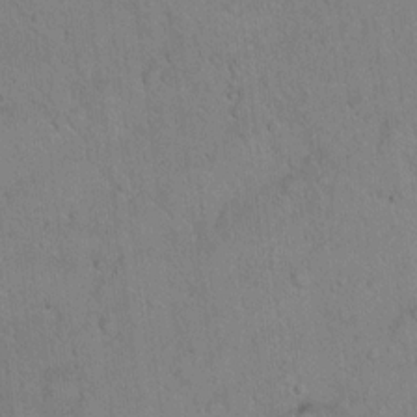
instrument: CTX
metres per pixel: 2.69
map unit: Ht
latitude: 14.6491
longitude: -36.9514
